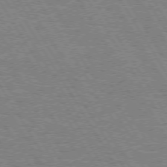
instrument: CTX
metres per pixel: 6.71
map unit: Hpe
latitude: 73.4805
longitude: -129.0458
